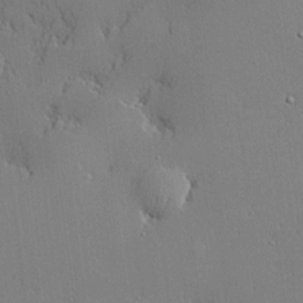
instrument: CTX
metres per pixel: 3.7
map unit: lHvf
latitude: 20.7435
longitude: 143.4454
